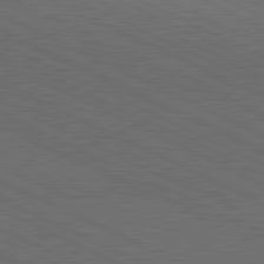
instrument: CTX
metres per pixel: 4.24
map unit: lApd
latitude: 81.3293
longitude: 148.6519
